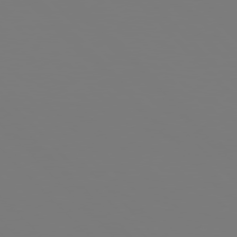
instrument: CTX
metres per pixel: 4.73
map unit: Hpe
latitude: 76.8380
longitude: -161.7827
